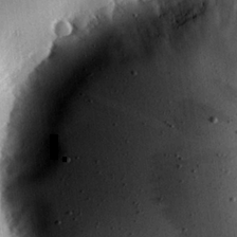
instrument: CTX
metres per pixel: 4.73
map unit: eHh
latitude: 23.5371
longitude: -89.6316
